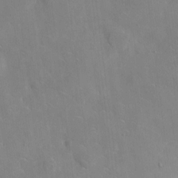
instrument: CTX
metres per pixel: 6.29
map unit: eHh
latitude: 4.8569
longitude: -68.2145
